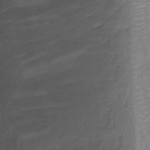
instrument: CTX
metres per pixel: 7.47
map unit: Nhu
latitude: -8.7463
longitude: -65.8205
